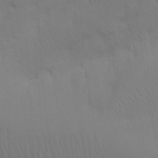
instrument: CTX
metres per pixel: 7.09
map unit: Nhu
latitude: 21.3860
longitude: -73.3293
